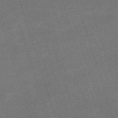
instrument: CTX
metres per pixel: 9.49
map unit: eHh
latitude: -63.8233
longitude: 49.8801
